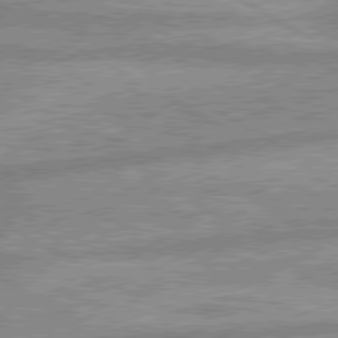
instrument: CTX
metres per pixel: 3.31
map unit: lApd
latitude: 80.0444
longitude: -166.7813
